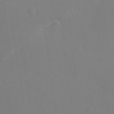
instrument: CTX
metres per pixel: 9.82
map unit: Ave
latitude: 0.3089
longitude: -112.4601
